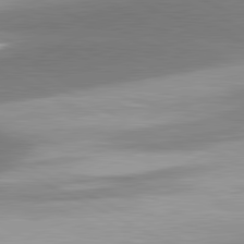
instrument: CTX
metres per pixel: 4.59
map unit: lApd
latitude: 81.1781
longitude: 167.7289
